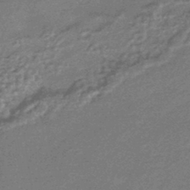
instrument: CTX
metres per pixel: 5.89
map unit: HNhu
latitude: -43.5588
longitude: 92.9920
